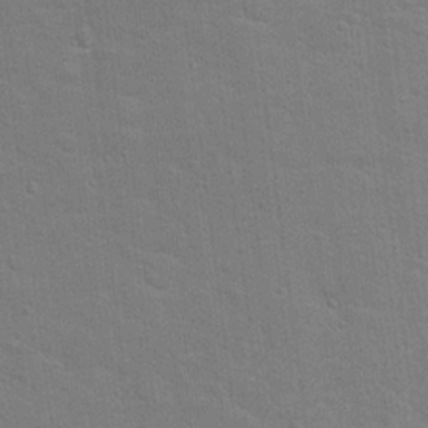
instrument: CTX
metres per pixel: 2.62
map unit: Hto
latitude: 16.0633
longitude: -38.1200
